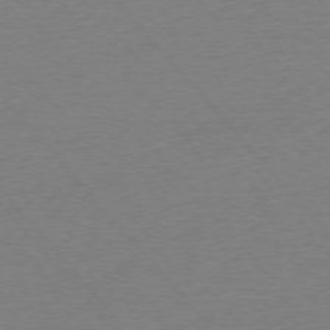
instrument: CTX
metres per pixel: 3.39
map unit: Ap
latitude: -76.0850
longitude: -93.4993
